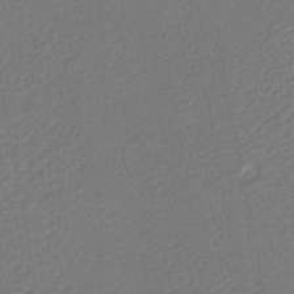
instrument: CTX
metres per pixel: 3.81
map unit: HNhu
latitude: -46.2928
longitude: 102.1417
